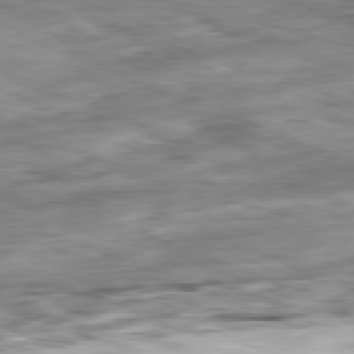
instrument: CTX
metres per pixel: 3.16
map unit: Ap
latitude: -81.8423
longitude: -80.3467
